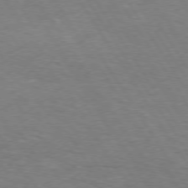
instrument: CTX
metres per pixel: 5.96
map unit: lApd
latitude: 74.2334
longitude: -74.0633
